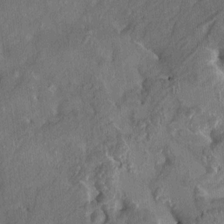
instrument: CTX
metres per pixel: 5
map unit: HNhu
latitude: 3.4804
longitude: 8.2550
